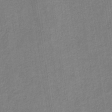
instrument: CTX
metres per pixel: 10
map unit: HNb
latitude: -36.7274
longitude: 51.6911
